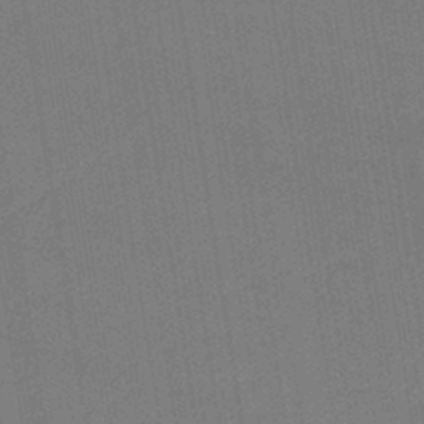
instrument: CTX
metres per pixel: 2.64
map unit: lHb
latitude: -43.0486
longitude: 68.6140
